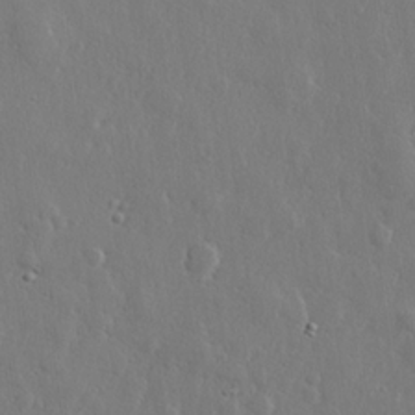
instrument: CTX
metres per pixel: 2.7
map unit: lHvf
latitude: 22.5168
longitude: 145.0109
